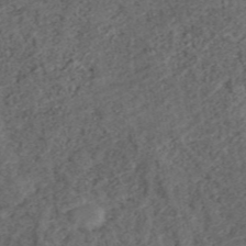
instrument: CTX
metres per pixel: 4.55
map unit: ANa
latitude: 45.3292
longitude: 20.7652
